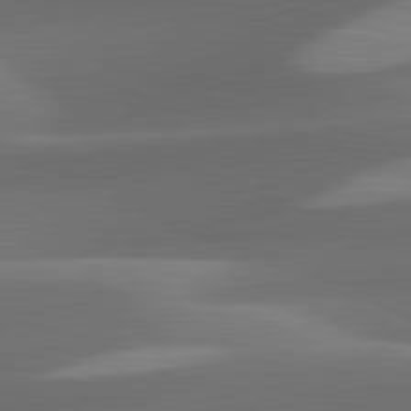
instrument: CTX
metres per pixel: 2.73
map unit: lApd
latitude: 82.0444
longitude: 129.1809
